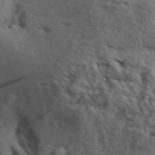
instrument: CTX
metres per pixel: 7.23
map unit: Aa
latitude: 30.5924
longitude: -136.1767
